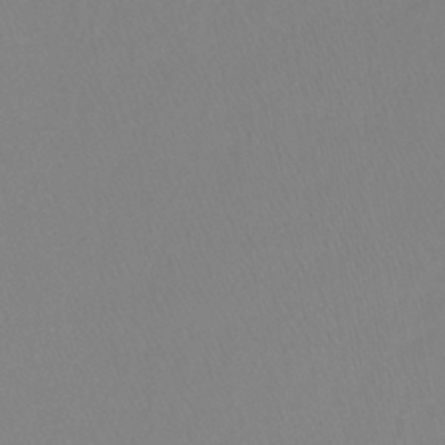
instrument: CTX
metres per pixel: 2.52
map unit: lHb
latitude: -41.5588
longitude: 64.4251
